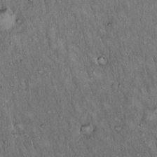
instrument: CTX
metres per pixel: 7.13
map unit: Hto
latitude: 15.7450
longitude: -58.8191
